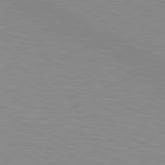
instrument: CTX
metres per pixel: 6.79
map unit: lApd
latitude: 80.1767
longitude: 131.8800
